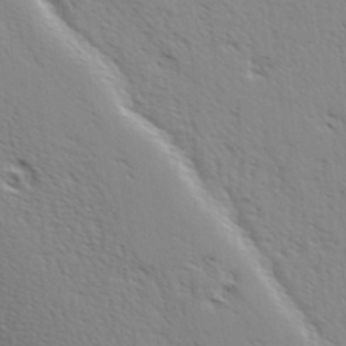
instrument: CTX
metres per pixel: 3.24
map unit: Hve
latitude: 3.1025
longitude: -123.2726
